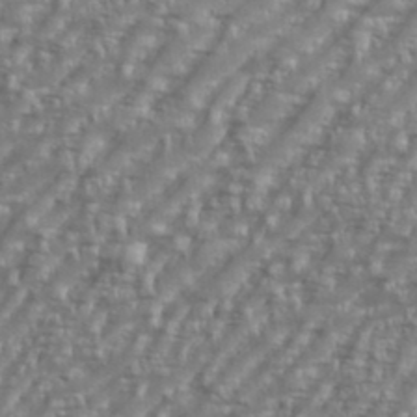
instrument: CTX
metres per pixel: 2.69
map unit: eHh
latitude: 35.7827
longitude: -134.0822
